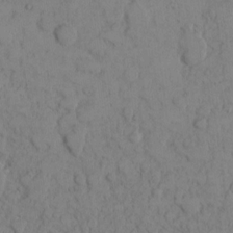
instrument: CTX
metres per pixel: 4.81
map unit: eHh
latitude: 8.2145
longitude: -64.6113
